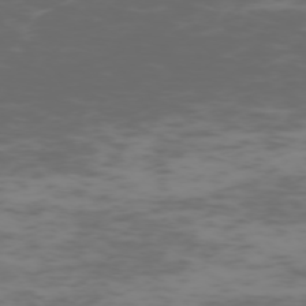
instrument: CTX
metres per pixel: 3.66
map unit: Hpe
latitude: -73.4832
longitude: 6.4251
